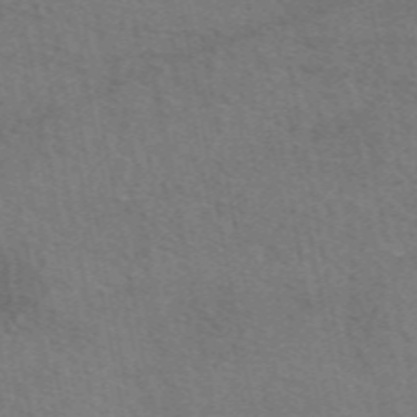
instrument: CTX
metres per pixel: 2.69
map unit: eAb
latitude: 51.4804
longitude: 115.3698
